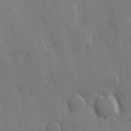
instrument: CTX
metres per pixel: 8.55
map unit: Hve
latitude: 27.0081
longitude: 150.2550
